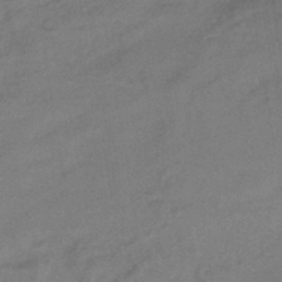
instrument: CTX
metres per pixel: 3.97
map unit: eHb
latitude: -42.9730
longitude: 85.7288
